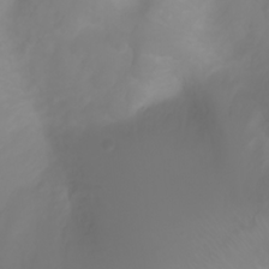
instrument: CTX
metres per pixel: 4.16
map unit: Ht
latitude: -2.4817
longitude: -61.4804
